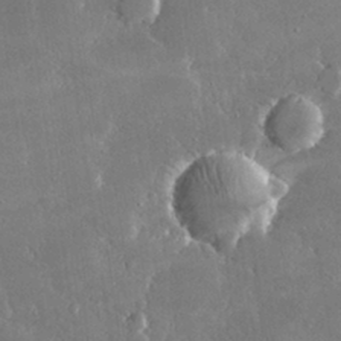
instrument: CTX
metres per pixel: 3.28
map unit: lHvf
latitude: 31.2915
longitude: -93.7260
